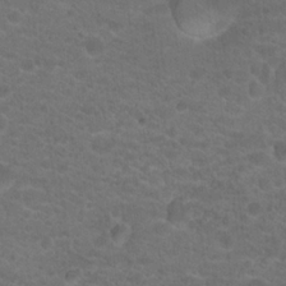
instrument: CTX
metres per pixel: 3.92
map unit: Hto
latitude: 19.7827
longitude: -39.0080
